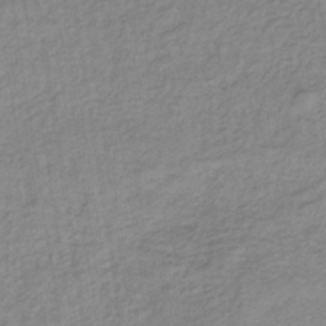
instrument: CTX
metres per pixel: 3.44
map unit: lHb
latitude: -35.9745
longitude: 71.3888
